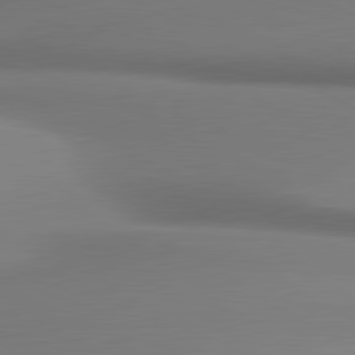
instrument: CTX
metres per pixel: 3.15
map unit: lApd
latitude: 80.8758
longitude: 177.1998
